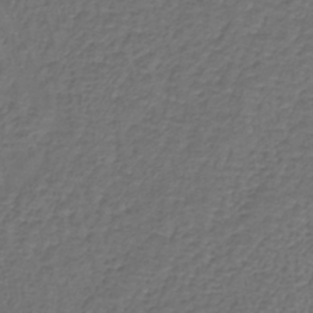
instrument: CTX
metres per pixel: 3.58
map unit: lHb
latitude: -39.5777
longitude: 63.9556
